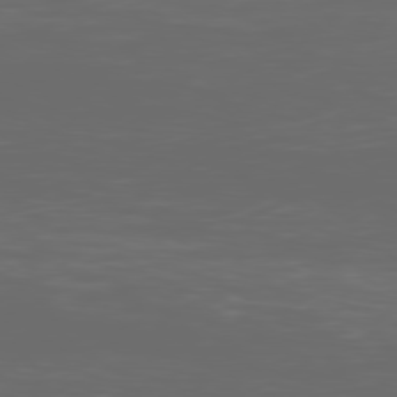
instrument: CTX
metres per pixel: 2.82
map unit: Ap
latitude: -79.5966
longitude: -59.6505
